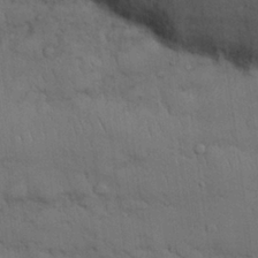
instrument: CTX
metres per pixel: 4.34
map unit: Nhu
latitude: 27.6883
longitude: -69.3671
